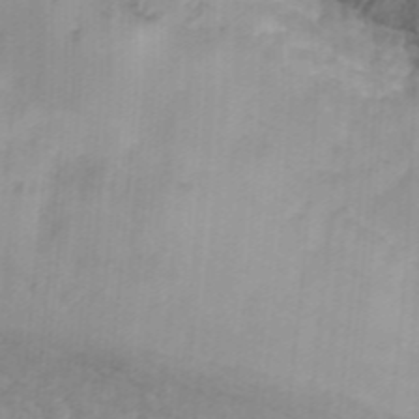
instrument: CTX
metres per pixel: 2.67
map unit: ANa
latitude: 40.5923
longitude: 34.5196
